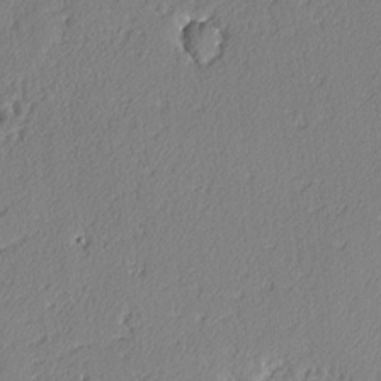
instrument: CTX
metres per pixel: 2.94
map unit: lAvf
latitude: -2.8596
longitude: -109.0080
